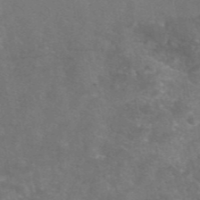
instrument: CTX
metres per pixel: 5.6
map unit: eAb
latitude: 46.9136
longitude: 119.8800
